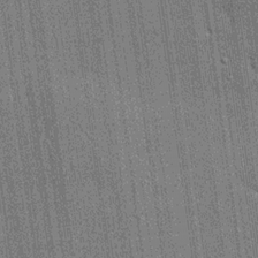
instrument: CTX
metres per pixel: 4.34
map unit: lHvf
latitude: 19.3292
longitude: 142.9163
